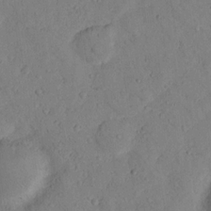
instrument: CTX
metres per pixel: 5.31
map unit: lHvf
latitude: 13.3671
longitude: 177.7667
